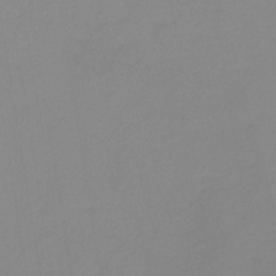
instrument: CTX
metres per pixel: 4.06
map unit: lHb
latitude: -33.0676
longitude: 67.2187
